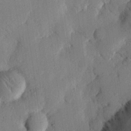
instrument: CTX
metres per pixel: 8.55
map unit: eHh
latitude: 26.2712
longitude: -81.3293
